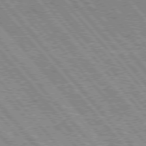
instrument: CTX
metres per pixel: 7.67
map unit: Hpe
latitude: 75.8017
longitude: -125.9150
